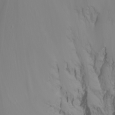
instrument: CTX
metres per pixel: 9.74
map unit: Nhu
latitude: -6.8597
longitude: -88.9325
